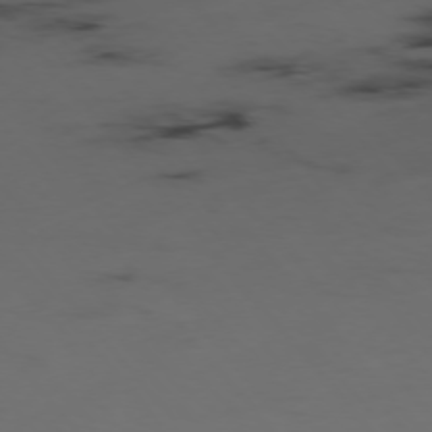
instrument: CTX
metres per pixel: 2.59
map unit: Hpe
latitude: -76.0661
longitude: -10.2145
